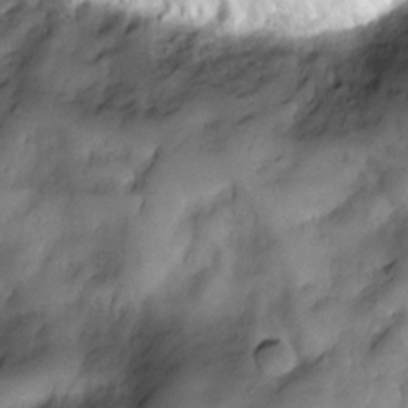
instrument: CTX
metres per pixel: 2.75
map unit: Nve
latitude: -26.7463
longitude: -148.9514
